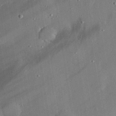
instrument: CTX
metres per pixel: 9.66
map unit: lHvf
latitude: 32.9703
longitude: -92.0822
